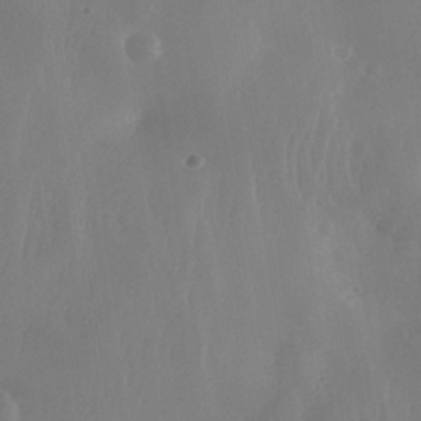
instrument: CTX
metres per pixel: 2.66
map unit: Nhe
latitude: -35.2565
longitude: -130.8191
